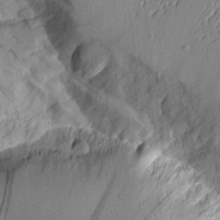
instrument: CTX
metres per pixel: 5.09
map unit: Aa
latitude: 8.9514
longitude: -128.0444
